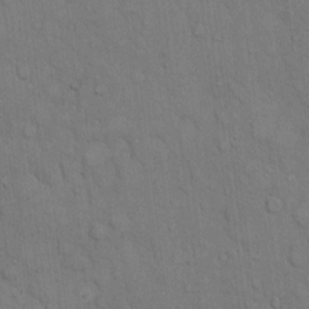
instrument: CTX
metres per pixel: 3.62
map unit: Hto
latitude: 10.2334
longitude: -61.3670
